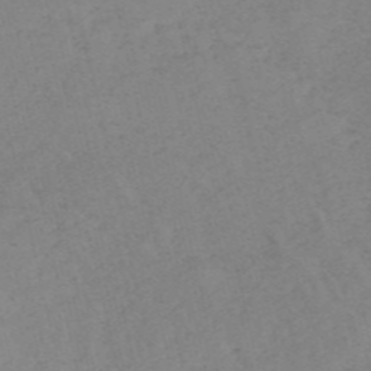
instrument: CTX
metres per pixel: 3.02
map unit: HNb
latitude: -54.6141
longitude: -41.9339
